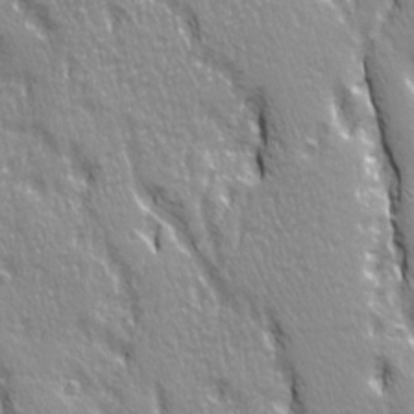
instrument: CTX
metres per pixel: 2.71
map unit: Ave
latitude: 21.3482
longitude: -135.4426
